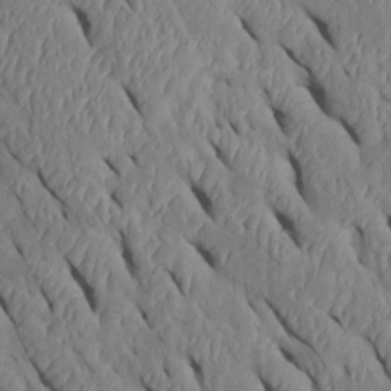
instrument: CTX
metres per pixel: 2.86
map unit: Htu
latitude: 1.0269
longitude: 148.6330
